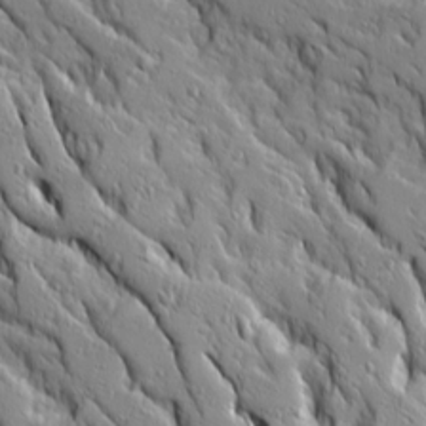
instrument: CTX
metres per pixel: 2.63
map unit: Ave
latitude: 14.6869
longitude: -130.6680
